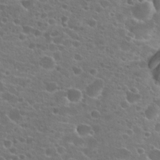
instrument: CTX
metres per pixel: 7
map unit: Hto
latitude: 22.4034
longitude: -41.1403
